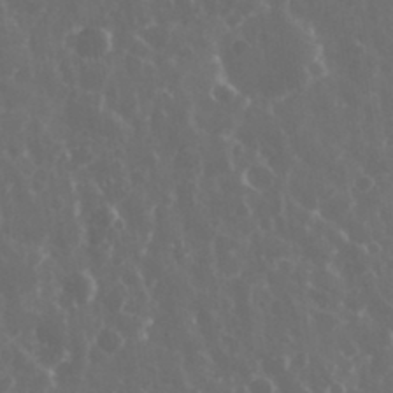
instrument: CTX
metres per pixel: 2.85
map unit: eHh
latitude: 33.8205
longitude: -58.9514
